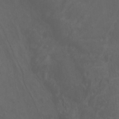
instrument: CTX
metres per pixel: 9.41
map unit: Ht
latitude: 1.6694
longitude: -34.2522
